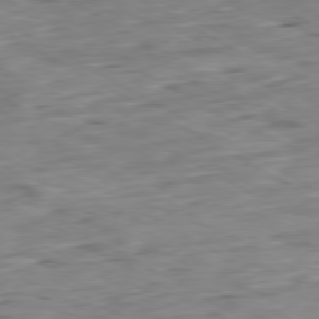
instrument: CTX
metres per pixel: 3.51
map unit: Ap
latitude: -80.5196
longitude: -83.9528
